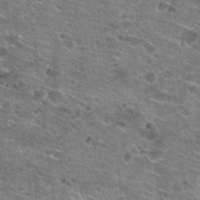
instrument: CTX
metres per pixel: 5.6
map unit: Hto
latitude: 21.8017
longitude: -42.2712
